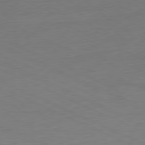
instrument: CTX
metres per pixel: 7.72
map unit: Ap
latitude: -80.4251
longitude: -92.9702
